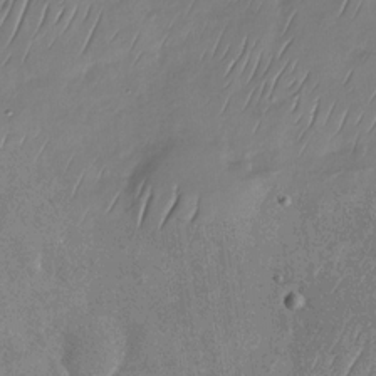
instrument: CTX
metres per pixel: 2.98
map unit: Nhu
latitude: -29.0298
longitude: -58.4034
